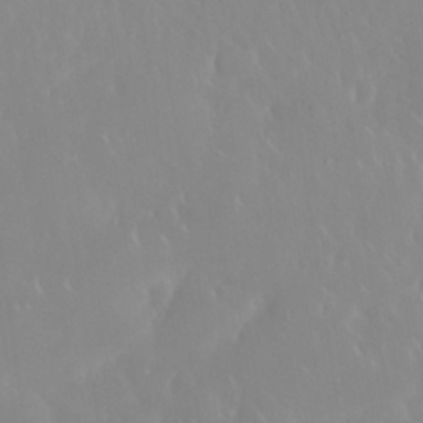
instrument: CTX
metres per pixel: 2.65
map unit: Nhu
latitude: 30.6113
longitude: -59.2159
